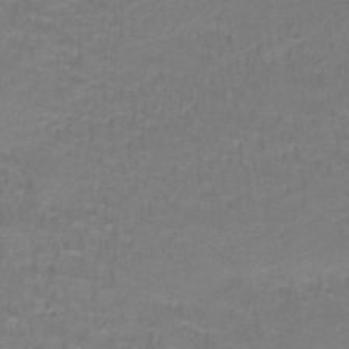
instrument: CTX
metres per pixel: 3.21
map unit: lHb
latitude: -42.0849
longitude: 58.1038
